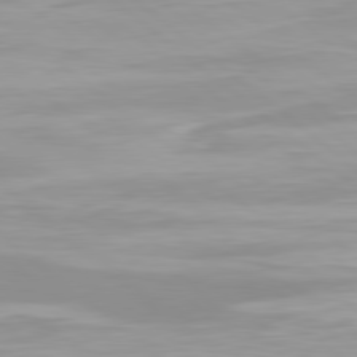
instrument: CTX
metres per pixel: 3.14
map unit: lApd
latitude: 79.2537
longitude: -176.5168
